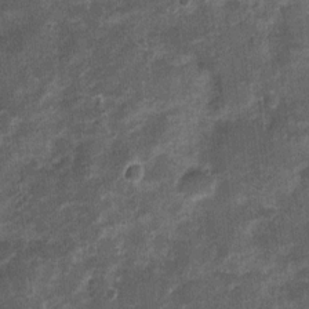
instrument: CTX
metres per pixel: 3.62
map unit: Nhu
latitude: 3.3859
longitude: -16.6868
